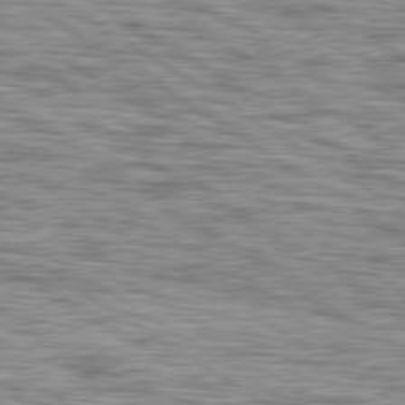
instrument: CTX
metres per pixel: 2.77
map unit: lApd
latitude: 79.5938
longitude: -49.9339
